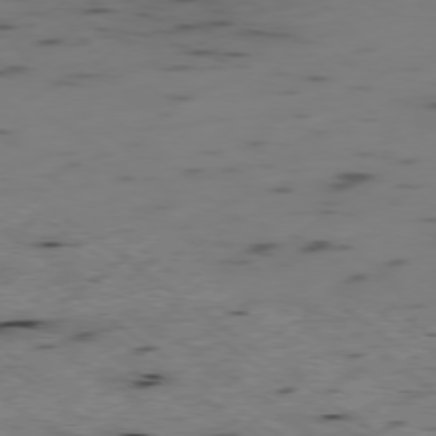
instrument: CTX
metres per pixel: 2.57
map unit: Hpe
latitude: -78.0661
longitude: -21.6316
